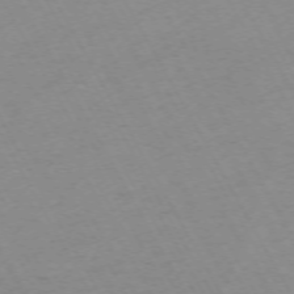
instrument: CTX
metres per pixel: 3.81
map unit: Hpe
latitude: -72.0094
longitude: 8.8786
